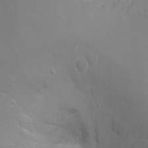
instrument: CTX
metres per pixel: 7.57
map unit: Nhu
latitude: -11.8989
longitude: -37.9717
